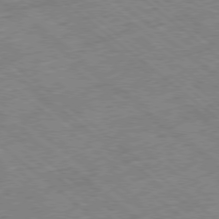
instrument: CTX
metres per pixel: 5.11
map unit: Ap
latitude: -78.7841
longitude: -48.7057
